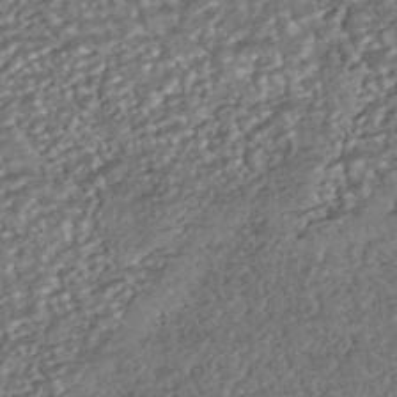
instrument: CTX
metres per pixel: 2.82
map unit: HNhu
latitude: -43.6154
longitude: 108.0850
